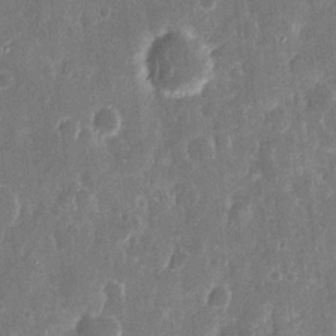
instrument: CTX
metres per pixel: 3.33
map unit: eHh
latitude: 11.9339
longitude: -72.8947
